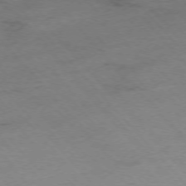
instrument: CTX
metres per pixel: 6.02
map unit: Ap
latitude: -75.9178
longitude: -87.8016
